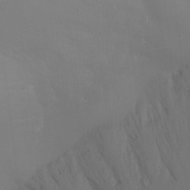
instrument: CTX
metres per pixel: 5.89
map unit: Ht
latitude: -11.8800
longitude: -44.7057
